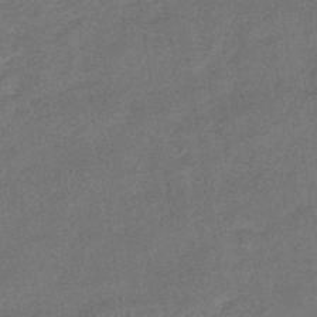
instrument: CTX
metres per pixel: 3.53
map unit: HNhu
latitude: -42.1038
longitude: 90.4818
